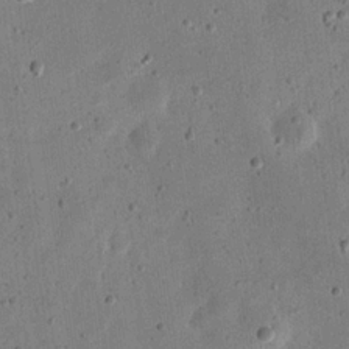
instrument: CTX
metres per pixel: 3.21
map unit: eHh
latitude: 21.5371
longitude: -69.4993
